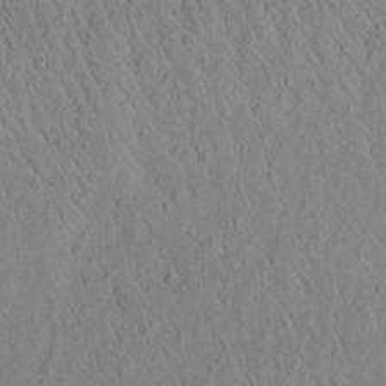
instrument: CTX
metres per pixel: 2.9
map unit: Aa
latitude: 26.7813
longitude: -141.8394
